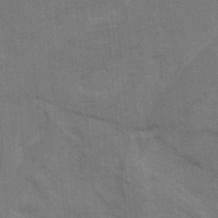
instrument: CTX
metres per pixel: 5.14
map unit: Ave
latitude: 15.7639
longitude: -129.2537
